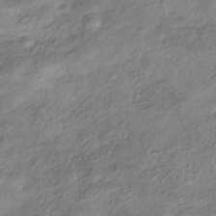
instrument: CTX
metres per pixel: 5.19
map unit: HNhu
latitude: -40.7652
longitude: 107.4077
